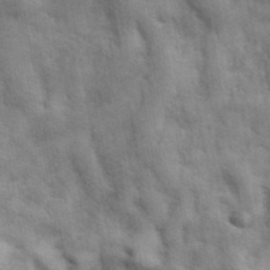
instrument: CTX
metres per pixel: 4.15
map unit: ANa
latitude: 42.0444
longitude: 17.2376
